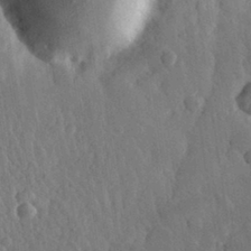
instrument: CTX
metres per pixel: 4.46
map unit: eHh
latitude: 31.2915
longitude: -79.6883
